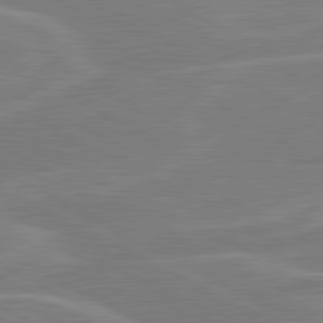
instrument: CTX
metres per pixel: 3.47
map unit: lApd
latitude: 80.8002
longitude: 120.9352
